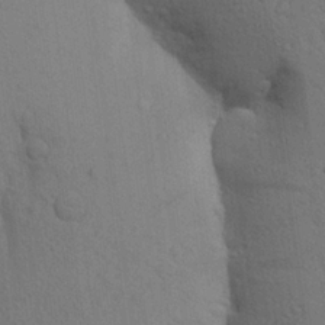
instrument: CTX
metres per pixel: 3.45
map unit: Aa
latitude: 23.8772
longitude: -148.4412
